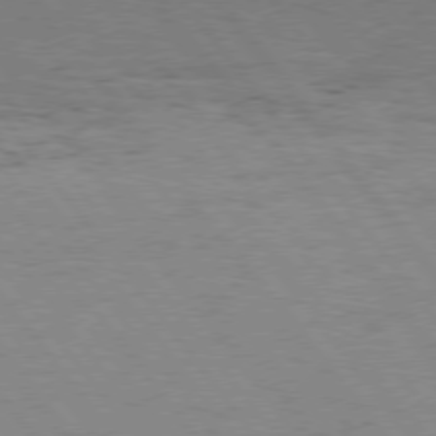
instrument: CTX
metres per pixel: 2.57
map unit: Hpe
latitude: 75.6316
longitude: -143.3104
